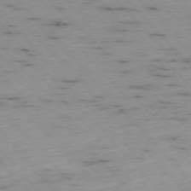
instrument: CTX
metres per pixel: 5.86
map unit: Ap
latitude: -76.4062
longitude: -60.5168
